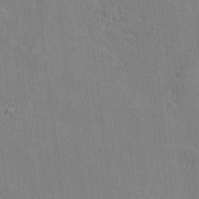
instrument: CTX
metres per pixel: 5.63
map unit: Htu
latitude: -7.3320
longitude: 176.0472
